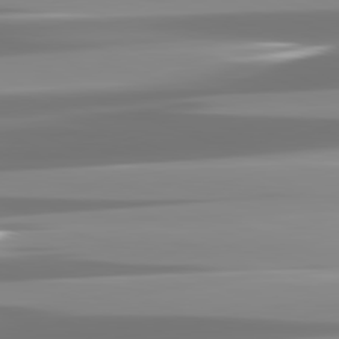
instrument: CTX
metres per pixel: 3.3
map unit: lApd
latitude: 82.1011
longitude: -138.5168
